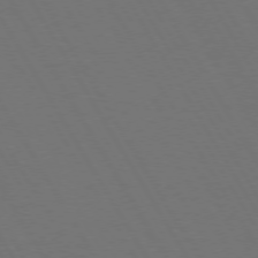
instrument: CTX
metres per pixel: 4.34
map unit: Hpe
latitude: 73.3293
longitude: -127.6694
